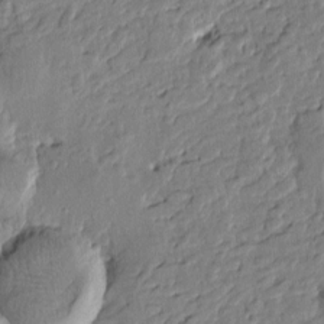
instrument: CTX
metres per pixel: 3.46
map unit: Htu
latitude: -0.4440
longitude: -177.0269
